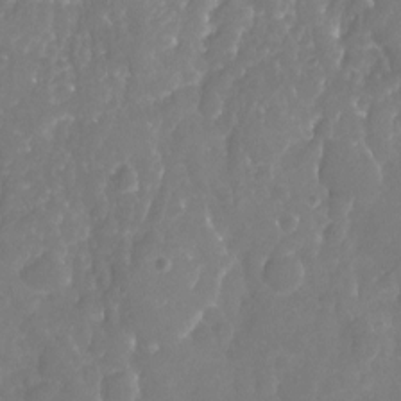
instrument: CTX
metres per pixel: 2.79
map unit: Nhu
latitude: -19.6344
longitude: -58.2900
